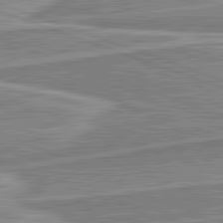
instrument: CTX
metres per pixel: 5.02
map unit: lApd
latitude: 82.3656
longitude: 139.7667
